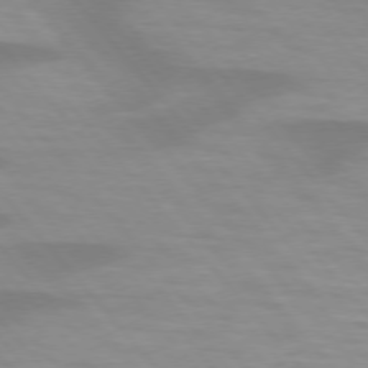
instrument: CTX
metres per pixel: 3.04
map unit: lApd
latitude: 74.3278
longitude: -60.5923
